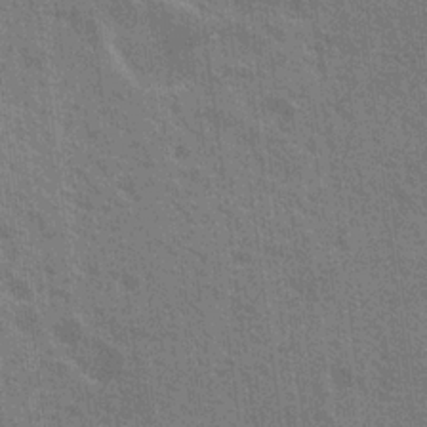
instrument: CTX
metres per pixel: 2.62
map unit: Nhu
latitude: 19.5182
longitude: -30.8191
